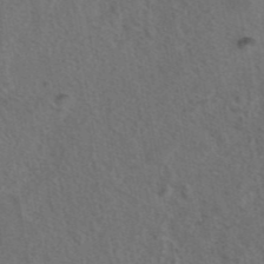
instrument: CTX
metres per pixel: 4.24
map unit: eAb
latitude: 43.4804
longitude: 104.2361
